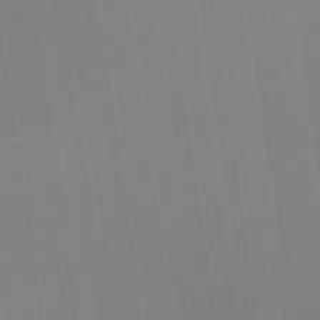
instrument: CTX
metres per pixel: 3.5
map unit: HNb
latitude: -33.0109
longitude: 56.8597
